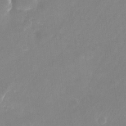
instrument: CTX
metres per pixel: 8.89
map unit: Nhu
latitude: -24.8786
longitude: -70.8947
